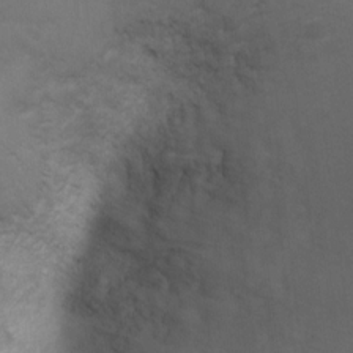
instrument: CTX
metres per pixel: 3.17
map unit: Ht
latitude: 4.2522
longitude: -29.2537
